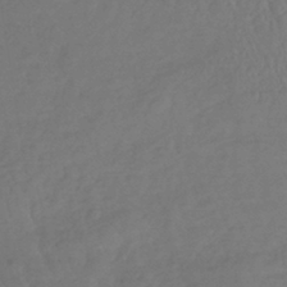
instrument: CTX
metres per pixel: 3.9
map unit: lHb
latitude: -36.5384
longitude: 69.1053
